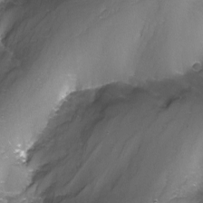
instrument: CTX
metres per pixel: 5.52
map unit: Nhu
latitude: -9.7666
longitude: -77.2159
